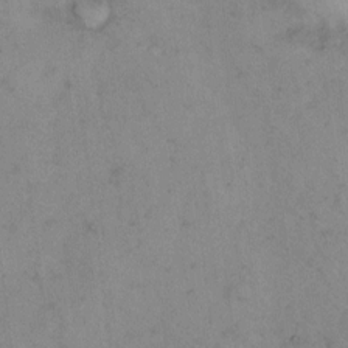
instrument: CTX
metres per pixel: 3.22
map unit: eHh
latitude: 9.7828
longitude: -62.3656
